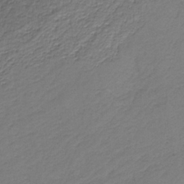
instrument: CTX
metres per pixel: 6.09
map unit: eAb
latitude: -37.8611
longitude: 53.1620
